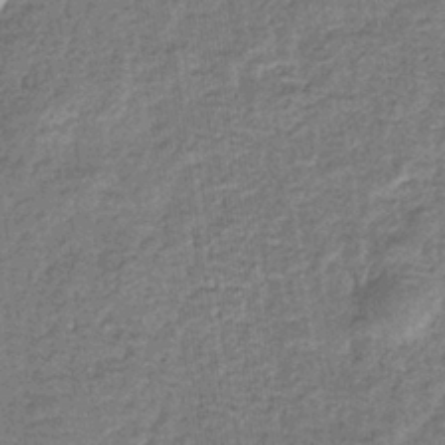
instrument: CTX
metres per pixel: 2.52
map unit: eHb
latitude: -33.9556
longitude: 75.9556
